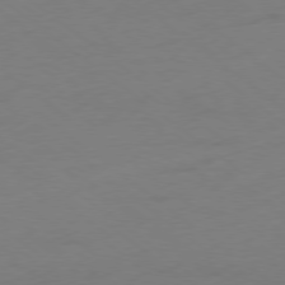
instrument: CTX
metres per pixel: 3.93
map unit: Ap
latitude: -78.9919
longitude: -68.9514
